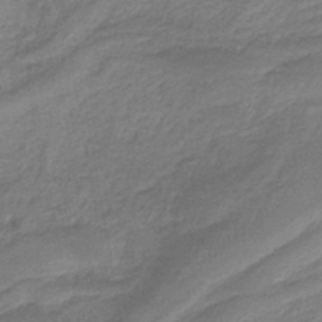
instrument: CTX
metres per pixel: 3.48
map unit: HNb
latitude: -35.0486
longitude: 59.3509
